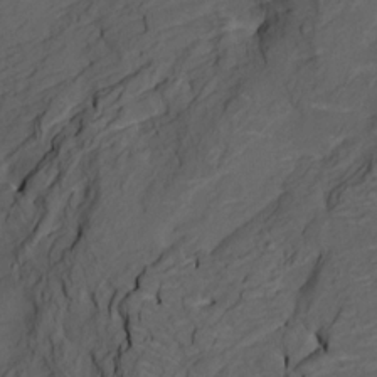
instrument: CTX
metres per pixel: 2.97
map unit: HNhu
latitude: 10.0633
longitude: 23.6911
